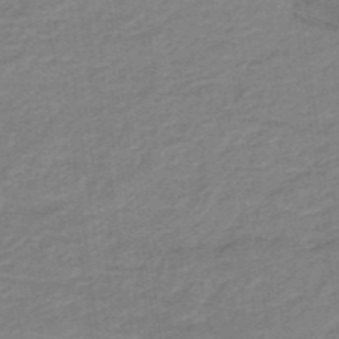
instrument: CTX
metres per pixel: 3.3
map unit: lHb
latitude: -35.5777
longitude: 60.3117
